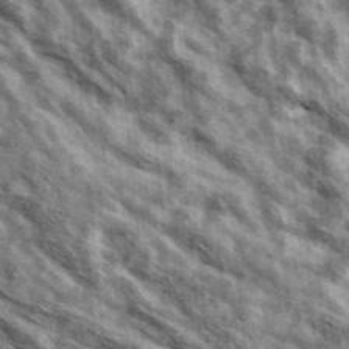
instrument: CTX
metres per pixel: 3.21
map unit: Ave
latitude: 42.4979
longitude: -107.1025
